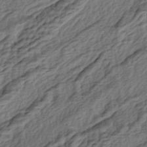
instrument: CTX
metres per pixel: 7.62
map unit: lAa
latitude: -4.7274
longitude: -122.7435
